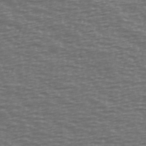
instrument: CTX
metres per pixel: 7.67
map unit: Ave
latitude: 39.1025
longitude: -113.8772
